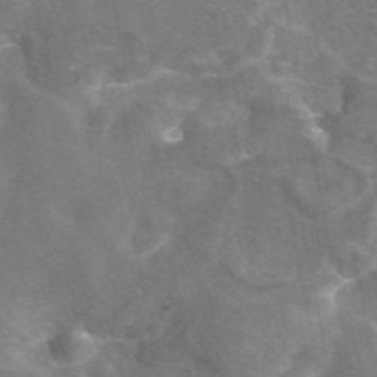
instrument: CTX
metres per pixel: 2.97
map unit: eAb
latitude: 45.8583
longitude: 120.3306
